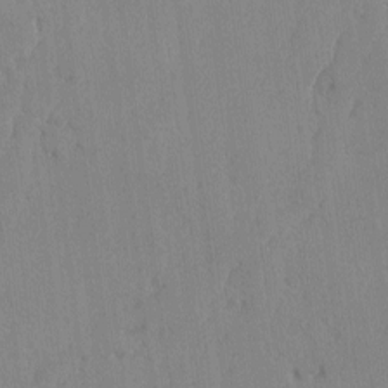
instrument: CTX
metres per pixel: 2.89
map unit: lAvf
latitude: -5.7099
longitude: -114.6301
